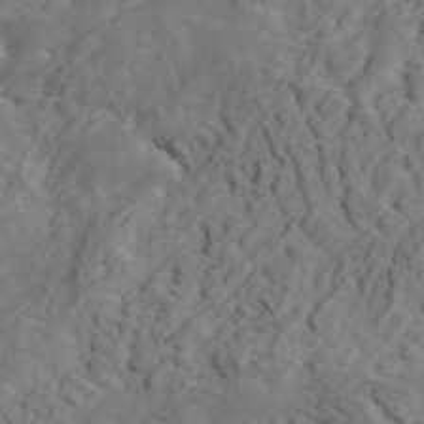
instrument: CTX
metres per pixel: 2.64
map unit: ANa
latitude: 47.3104
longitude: -84.1011
